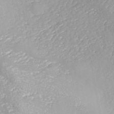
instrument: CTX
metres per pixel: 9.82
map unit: ANa
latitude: -41.2943
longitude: 104.9352
